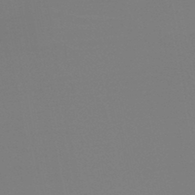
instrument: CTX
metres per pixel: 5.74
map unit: HNb
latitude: -46.2361
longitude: -44.3278
